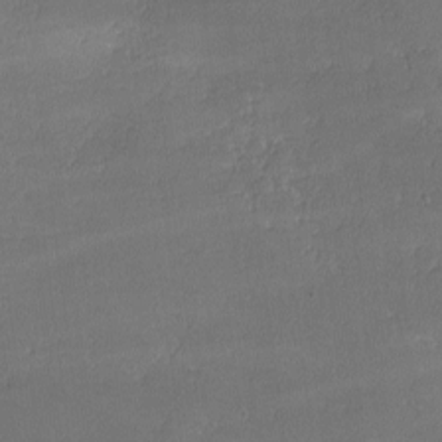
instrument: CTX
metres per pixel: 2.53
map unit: lHvf
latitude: -9.0675
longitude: -101.2726
